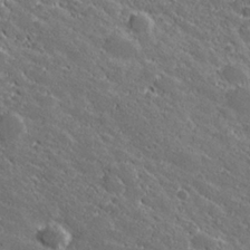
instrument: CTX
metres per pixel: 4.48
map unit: lHvf
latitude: 27.5938
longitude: 141.6155
